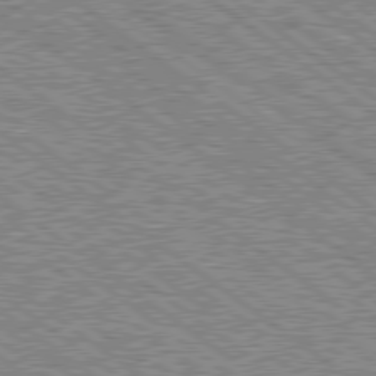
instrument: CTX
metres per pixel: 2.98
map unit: lApd
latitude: 78.8947
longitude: -157.2536
